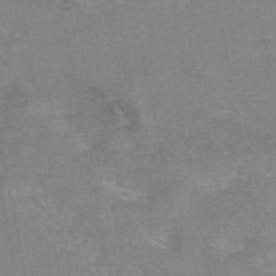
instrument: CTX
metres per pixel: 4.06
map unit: eAb
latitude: 48.2522
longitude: 103.6911
